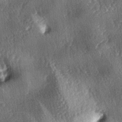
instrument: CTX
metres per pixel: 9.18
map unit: lAa
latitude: -4.7085
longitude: -126.5357
